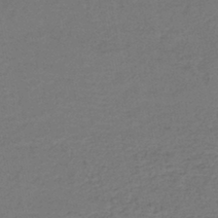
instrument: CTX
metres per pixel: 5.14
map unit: lHb
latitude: -43.5588
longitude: 76.4629
